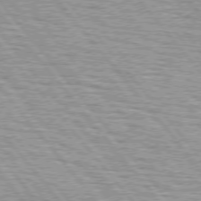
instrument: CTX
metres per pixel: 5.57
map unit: lApd
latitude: 75.1781
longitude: -76.6490
